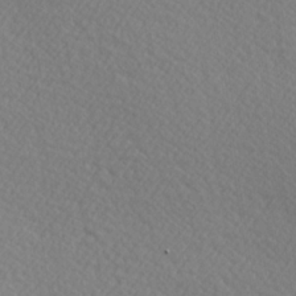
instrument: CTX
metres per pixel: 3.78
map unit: Hve
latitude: 3.1403
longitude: -124.2900
